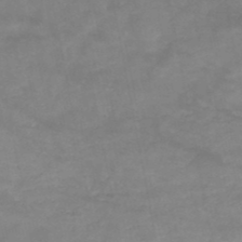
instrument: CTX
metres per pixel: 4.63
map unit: HNb
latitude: -48.6708
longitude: -38.8569
